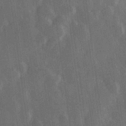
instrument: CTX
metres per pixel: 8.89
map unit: Hve
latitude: 28.5734
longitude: 147.5399
